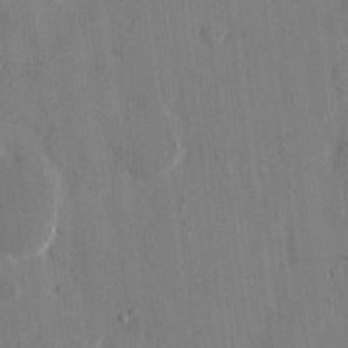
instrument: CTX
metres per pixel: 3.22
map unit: eHh
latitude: 8.9325
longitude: -68.1578
